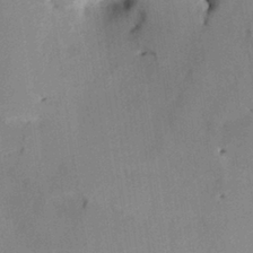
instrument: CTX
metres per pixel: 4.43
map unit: HNhu
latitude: 14.2334
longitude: 10.9164
